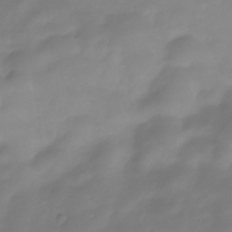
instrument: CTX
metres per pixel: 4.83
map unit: HNhu
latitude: -23.4644
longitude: 50.4818
